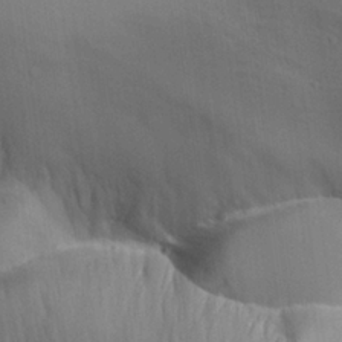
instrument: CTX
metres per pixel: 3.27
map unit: Aa
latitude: 26.2334
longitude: -129.0836
